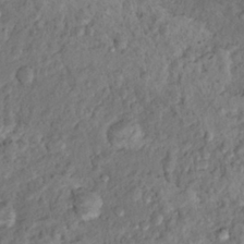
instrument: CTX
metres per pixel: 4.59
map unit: Hto
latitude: 15.1026
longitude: -30.1389
